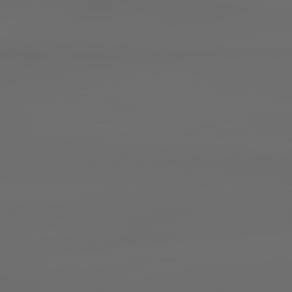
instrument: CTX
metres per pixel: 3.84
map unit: lApd
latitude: 79.2537
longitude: -138.8758
